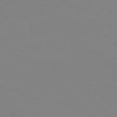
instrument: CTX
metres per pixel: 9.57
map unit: Hpe
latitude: 77.6882
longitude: -173.8961
